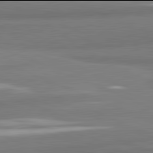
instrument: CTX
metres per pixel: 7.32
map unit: lApd
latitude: 81.9906
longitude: 174.1038
